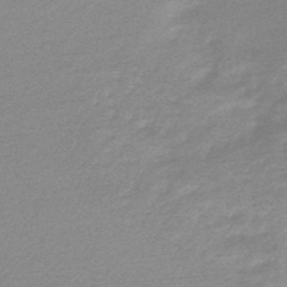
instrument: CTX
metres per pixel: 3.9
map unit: lHb
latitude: -48.0094
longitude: 60.7274
